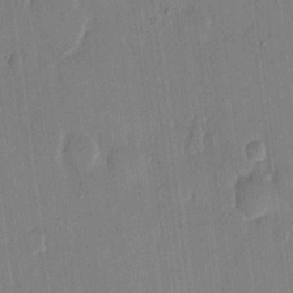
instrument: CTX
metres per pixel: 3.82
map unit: eHh
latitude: 14.0633
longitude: -69.5371
